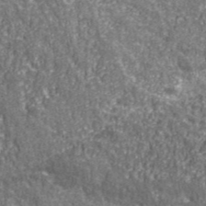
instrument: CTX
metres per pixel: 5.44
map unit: eHh
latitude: 43.1970
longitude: -91.0458
